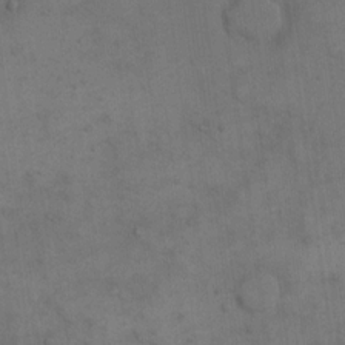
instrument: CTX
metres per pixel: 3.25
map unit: eHh
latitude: 15.8206
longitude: -66.9513
